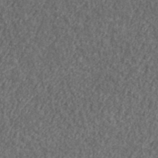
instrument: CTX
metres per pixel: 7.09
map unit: lHvf
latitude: 38.1956
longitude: -90.7435
